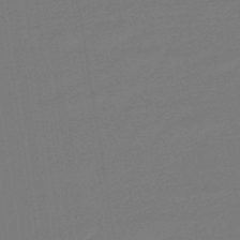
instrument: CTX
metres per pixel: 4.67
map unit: lHb
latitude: -46.4629
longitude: 59.2186
